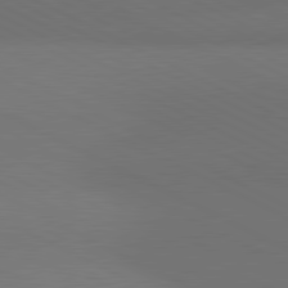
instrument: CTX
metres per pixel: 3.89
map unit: lApd
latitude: 81.0269
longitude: 138.2929
